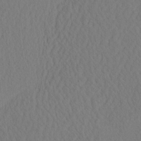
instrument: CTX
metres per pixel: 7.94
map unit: eHh
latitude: -3.0297
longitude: 16.4440
